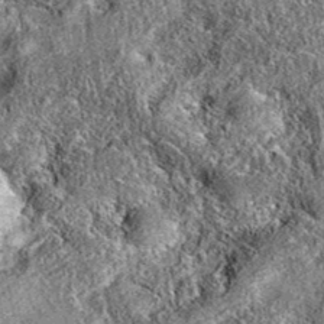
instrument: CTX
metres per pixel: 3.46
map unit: eAb
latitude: 36.5923
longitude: 110.3873
